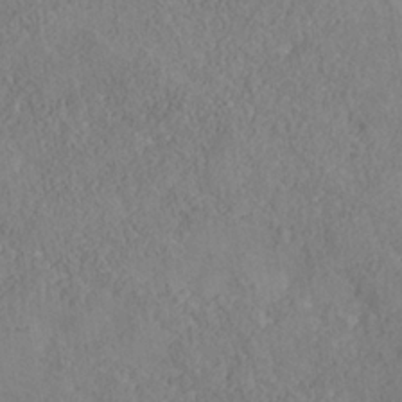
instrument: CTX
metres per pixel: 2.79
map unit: Nhe
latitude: -37.5399
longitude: 139.2943
